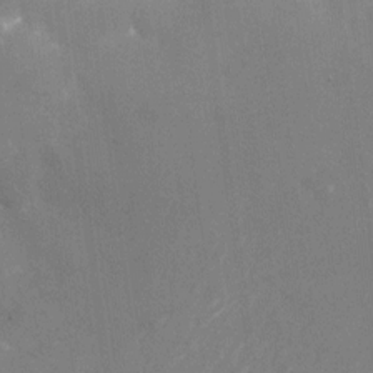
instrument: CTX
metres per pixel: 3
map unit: Nhu
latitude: -24.2739
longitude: -72.2712
